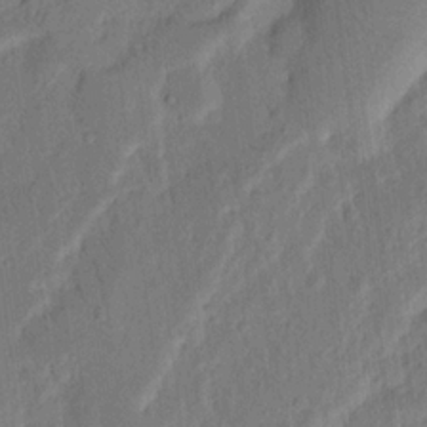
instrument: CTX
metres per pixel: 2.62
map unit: Nhu
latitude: 15.7261
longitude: -75.5749
